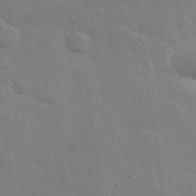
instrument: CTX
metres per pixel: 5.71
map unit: eHh
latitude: 31.1215
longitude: -69.8583
